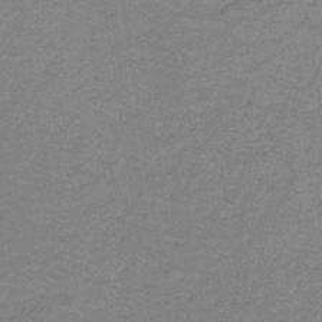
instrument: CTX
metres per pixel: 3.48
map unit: lHb
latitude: -32.0850
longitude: 66.5763
